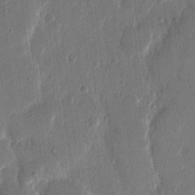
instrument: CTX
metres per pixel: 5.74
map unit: eHh
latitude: 13.9339
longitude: -68.8758
